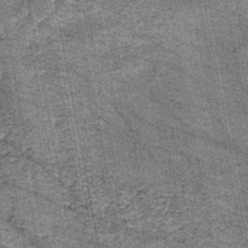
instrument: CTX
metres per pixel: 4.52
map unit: HNb
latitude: -45.1242
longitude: 53.5210
